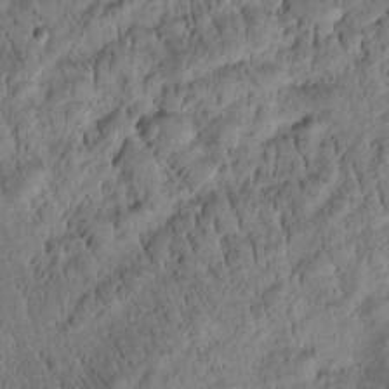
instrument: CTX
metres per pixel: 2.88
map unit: Htu
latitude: -2.6140
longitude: 171.3510
